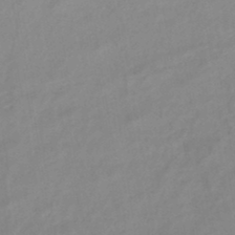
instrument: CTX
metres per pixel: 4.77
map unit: lHb
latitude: -44.9353
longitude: 67.2943
